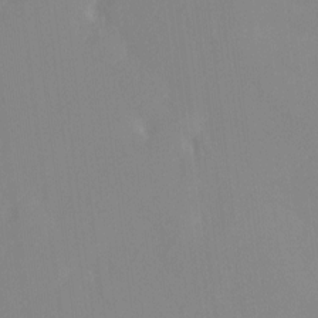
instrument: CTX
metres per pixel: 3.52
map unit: Hto
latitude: -8.4818
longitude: -47.5183
